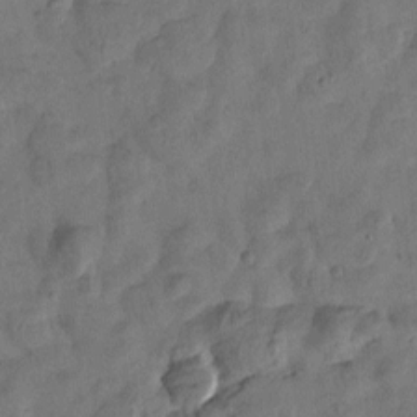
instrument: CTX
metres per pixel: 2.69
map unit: Htu
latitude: -2.4062
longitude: -176.0822
